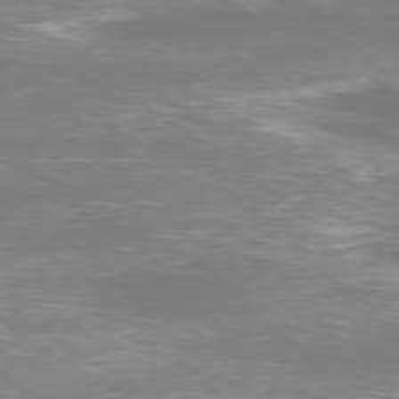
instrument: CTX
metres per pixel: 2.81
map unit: Ap
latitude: -78.4251
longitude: -93.6127
